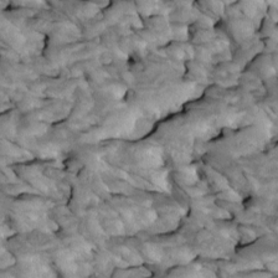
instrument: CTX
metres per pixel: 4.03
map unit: Htu
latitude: 1.9150
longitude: 143.6343
